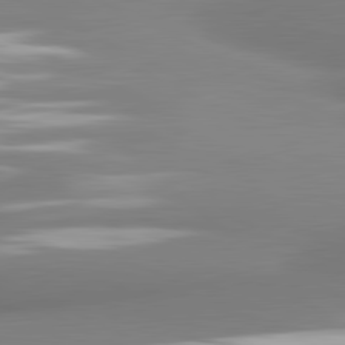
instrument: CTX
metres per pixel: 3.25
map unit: lApd
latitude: 81.3482
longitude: 177.1053
